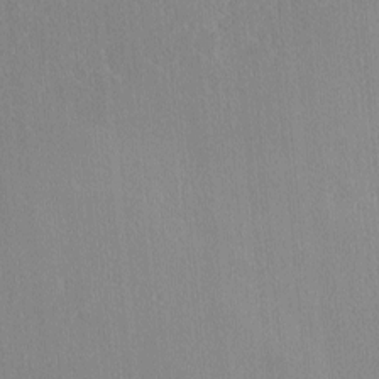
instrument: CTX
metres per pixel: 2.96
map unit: lHvf
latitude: -10.7274
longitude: -103.3481
